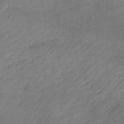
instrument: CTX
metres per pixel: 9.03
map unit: Hto
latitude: -8.5385
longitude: -44.9513
